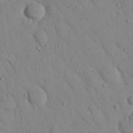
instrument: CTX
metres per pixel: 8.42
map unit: Nhu
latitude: 23.0269
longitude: -76.2144
